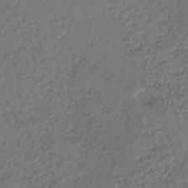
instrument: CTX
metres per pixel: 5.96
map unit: lHb
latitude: -38.6897
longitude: 70.2173
